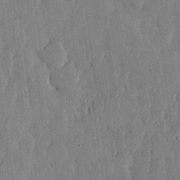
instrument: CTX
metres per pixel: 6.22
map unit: lHvf
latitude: 17.6883
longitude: -115.9150
